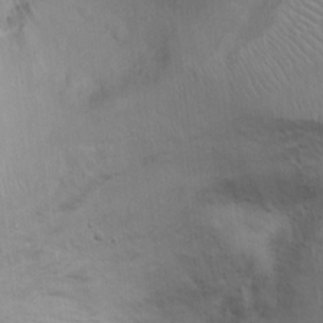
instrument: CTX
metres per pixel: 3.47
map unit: Ht
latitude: 12.0633
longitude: -39.8016
